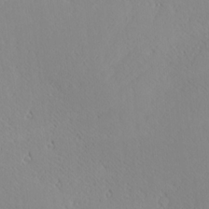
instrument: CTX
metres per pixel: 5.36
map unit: Ave
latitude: 20.9703
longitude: -137.6127
